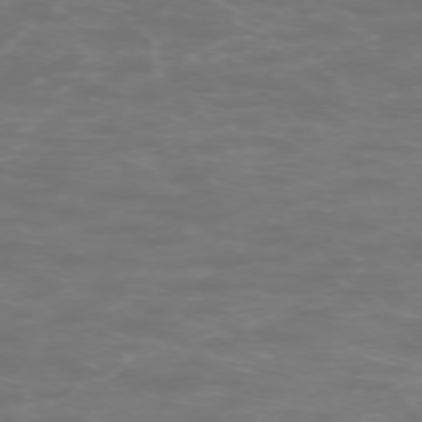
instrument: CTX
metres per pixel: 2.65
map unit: Ap
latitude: -74.5574
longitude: -75.4804
